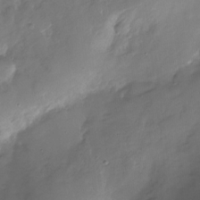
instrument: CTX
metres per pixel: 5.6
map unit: Nhu
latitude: -28.1984
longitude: -78.9136
